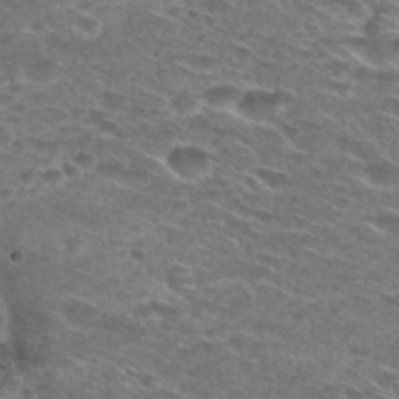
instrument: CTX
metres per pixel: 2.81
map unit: Hto
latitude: 29.5182
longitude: -46.5357
